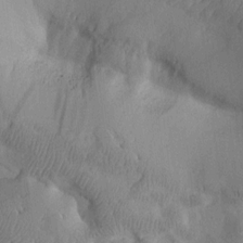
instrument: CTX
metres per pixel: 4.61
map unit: Htu
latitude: 2.2900
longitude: 179.3131
